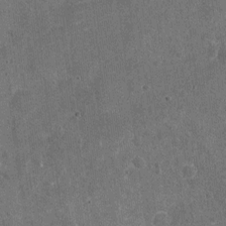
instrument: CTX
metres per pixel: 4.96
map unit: Nhu
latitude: -18.0283
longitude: -56.3089
